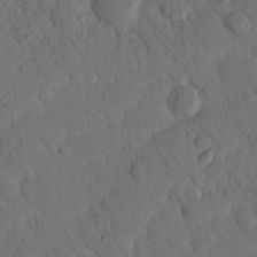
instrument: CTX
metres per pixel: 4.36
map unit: Nhu
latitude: 19.0836
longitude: -78.0633
